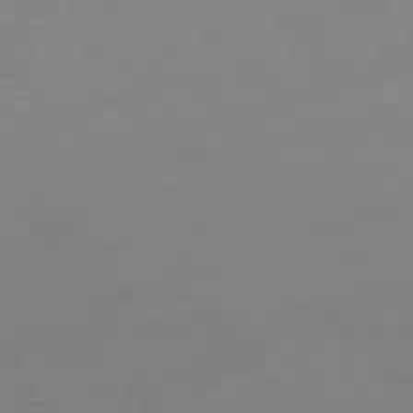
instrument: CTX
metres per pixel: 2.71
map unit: Hpe
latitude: -76.7463
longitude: -19.0269
